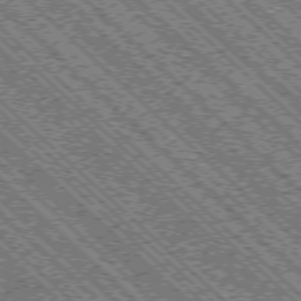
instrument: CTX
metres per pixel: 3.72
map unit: Ap
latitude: -76.1417
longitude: -96.6112
